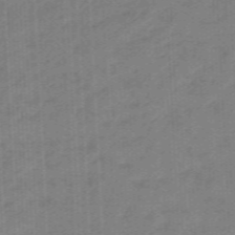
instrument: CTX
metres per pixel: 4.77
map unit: eHb
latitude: -46.1228
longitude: 83.2754
